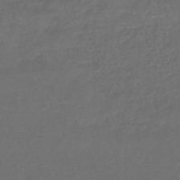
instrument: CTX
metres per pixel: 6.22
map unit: lHb
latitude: -45.0864
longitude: 73.3887
